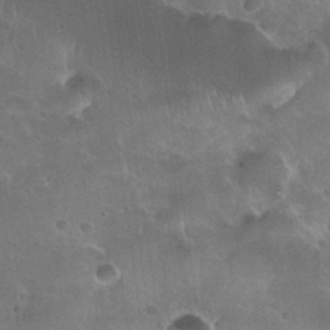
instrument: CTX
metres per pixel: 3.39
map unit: Nhu
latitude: 30.6869
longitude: -54.5546
